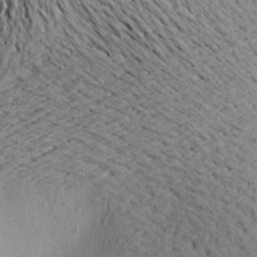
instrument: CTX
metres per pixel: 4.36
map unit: Aa
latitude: 19.9339
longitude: -145.6505
